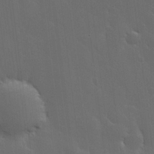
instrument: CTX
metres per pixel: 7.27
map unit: lHvf
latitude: 18.2900
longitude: -117.7261
